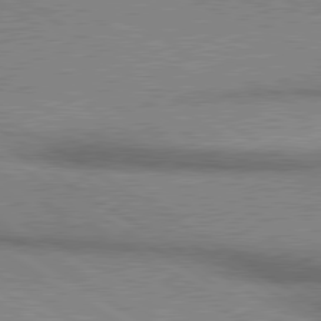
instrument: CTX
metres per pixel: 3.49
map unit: lApd
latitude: 80.2900
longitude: 164.8597
